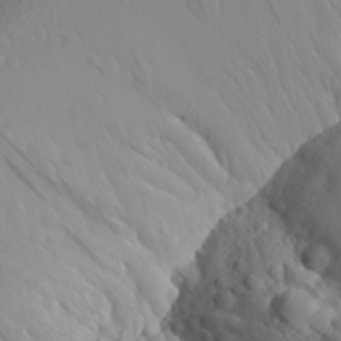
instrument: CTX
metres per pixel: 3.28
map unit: Aa
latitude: 24.7057
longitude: -146.2334
